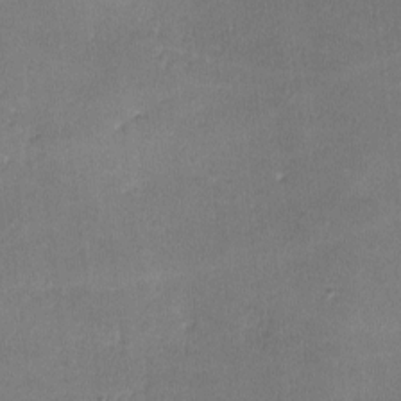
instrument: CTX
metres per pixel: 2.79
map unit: lHvf
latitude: -11.2565
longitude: -101.4804
